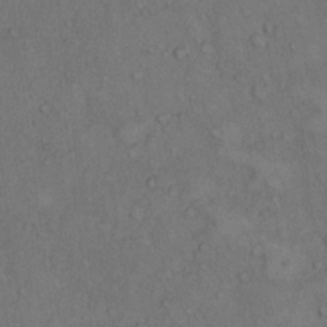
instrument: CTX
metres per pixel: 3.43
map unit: Hto
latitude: 10.5546
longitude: -59.3860
